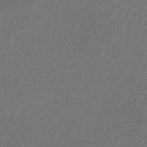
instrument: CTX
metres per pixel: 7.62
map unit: HNhu
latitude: -47.9556
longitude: 98.3117
